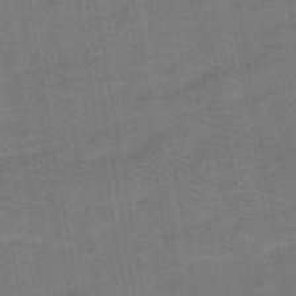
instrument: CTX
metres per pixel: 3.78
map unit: eHb
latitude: -39.6344
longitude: 82.7085
